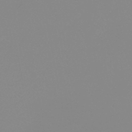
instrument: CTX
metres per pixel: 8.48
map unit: HNb
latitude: -45.5399
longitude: -44.5546
